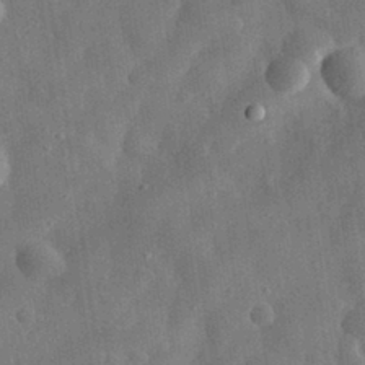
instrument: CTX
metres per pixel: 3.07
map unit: eHh
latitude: 31.4427
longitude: -75.3104
